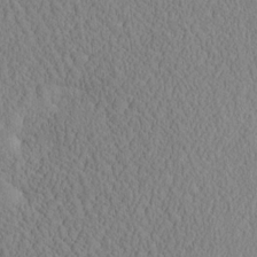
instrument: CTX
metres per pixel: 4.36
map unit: eHh
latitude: -3.3131
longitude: 15.5022
